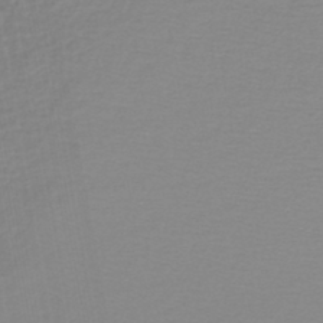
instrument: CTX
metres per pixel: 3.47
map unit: lHb
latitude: -44.3873
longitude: 65.8989
